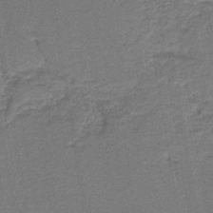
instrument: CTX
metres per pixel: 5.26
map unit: HNb
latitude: -39.9745
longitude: 50.8786
